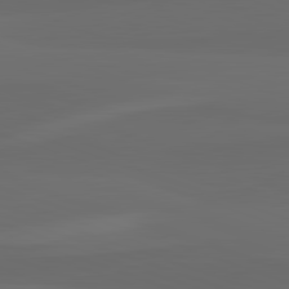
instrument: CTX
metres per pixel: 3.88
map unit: lApd
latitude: 82.4601
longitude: 135.6911
